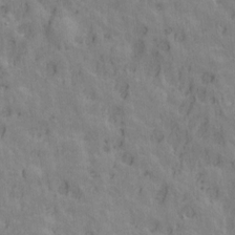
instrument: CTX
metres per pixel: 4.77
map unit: Ht
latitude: 9.3293
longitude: -39.3671
